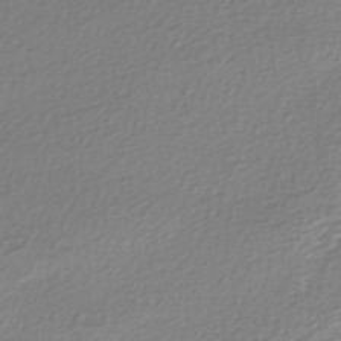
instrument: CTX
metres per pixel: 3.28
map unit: HNhu
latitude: -47.2754
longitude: 103.8422
